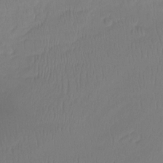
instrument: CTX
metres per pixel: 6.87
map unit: Ht
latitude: -15.2187
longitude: -49.0269
